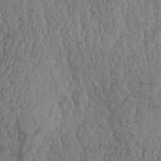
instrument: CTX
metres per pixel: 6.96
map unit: Aa
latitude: 31.6883
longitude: -135.1403
